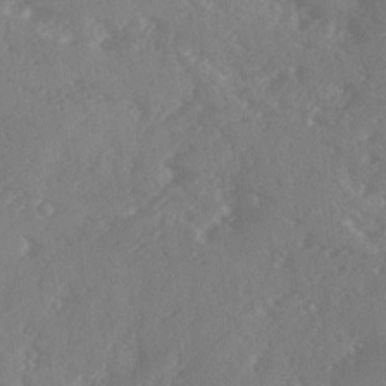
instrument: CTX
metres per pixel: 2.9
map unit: Ave
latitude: 1.3670
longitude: -111.1970
